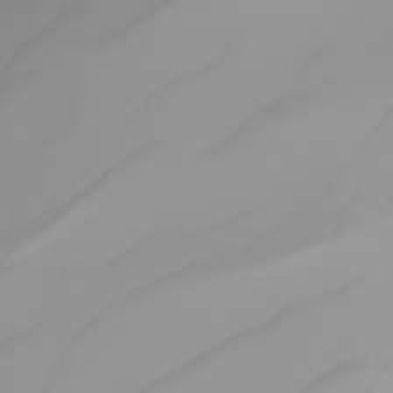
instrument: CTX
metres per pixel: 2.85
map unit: Nhu
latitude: -4.7463
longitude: -93.3292
